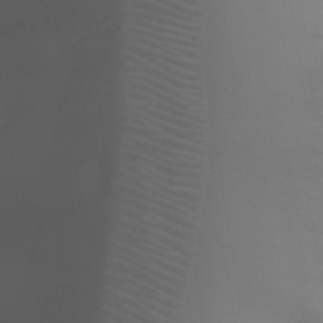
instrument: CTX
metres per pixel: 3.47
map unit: Ht
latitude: 1.1214
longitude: -21.9339
